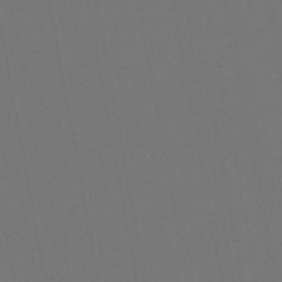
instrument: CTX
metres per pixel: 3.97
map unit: lHb
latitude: -47.5588
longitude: 68.6707
